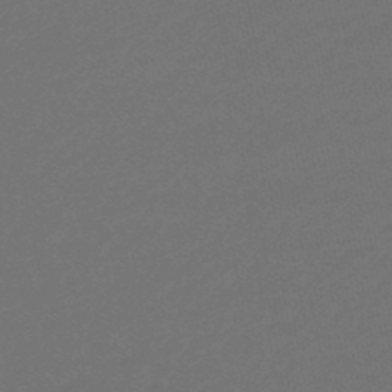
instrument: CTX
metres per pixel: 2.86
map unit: eHb
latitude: -47.9367
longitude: 87.8422
